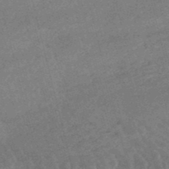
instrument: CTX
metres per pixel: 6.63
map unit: lHb
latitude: -48.4251
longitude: 76.6330
